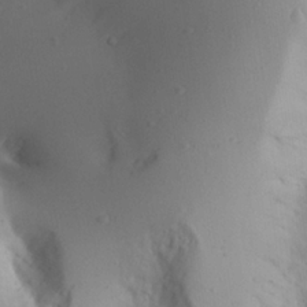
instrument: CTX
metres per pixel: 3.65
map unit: Aa
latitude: 22.4412
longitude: -145.7449
